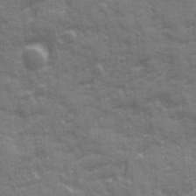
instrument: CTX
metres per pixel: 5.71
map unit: Ave
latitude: 20.4601
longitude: -133.5371
